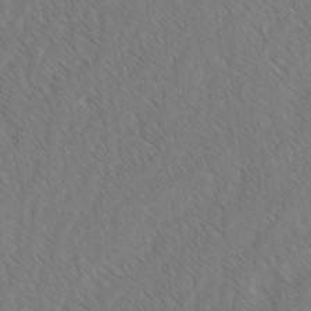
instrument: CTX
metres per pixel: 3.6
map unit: lAvf
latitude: -2.7274
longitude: -113.8205
